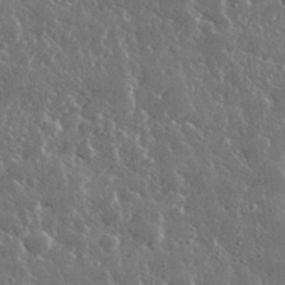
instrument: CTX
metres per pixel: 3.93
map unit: lHvf
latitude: 31.8206
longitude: -90.6113
